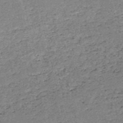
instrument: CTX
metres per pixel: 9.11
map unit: HNb
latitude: -53.8989
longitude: -40.1199
